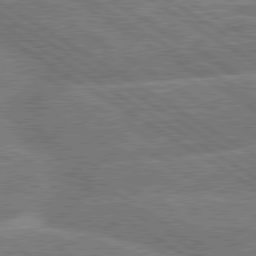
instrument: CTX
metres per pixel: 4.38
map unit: lApd
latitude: 79.8773
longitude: -158.1011
